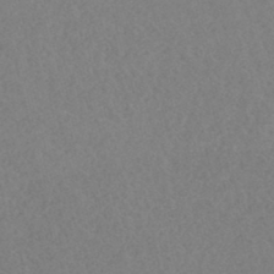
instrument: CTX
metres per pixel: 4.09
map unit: HNhu
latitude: -46.6140
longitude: 30.7274
